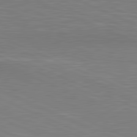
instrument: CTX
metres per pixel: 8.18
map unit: lApd
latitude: 81.7261
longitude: -170.4790
